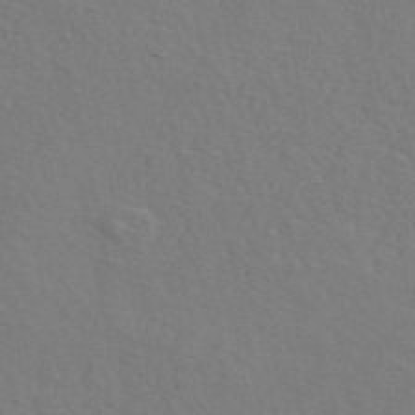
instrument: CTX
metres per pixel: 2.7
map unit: ANa
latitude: 48.2711
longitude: -76.2333
